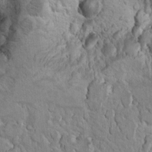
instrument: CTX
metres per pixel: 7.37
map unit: Ht
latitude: 11.8772
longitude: -31.6127
